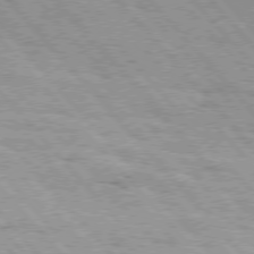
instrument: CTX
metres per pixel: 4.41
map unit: Hpe
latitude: 76.1389
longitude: -150.8002
